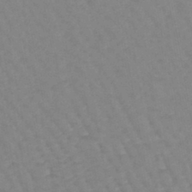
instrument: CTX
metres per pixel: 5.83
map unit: lHb
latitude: -44.2928
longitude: 80.5196
